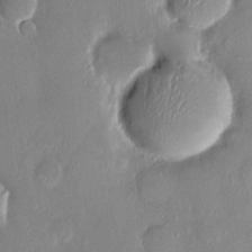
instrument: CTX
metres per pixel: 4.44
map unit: HNhu
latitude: 7.4048
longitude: 4.7085
